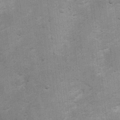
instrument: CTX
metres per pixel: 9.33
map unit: Ht
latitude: 4.2522
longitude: -22.6679
